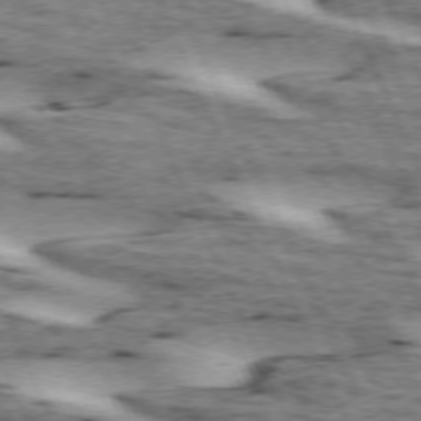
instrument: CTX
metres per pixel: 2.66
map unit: lApd
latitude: 72.8002
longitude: -54.2333
